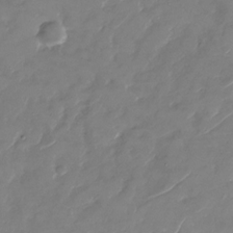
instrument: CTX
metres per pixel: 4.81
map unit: Nhu
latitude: -29.4643
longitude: -72.2145
